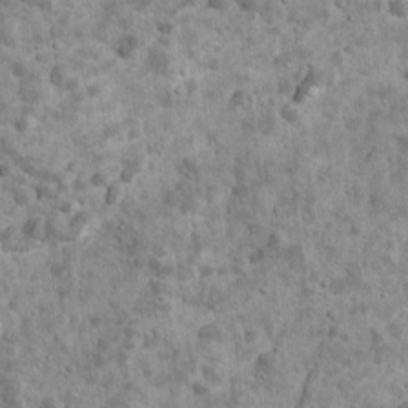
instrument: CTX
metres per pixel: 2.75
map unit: Ave
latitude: 16.9703
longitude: -134.2522
